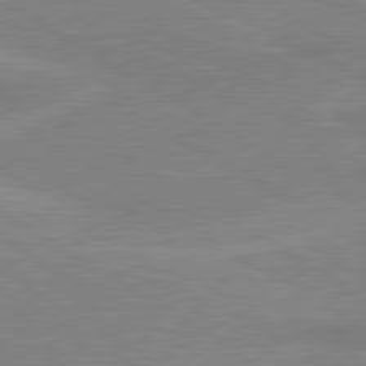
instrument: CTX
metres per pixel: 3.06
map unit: lApd
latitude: 80.4412
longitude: 123.0865
